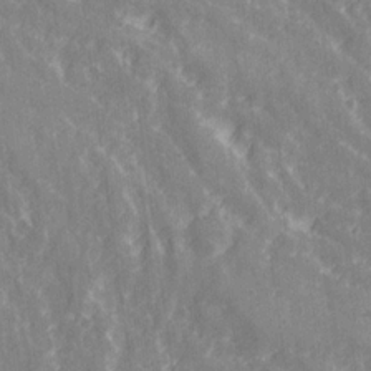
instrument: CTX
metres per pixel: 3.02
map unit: Ave
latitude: 21.1970
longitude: -134.0822
